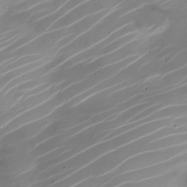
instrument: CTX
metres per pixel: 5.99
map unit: Nhe
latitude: -19.4832
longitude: 143.8611
